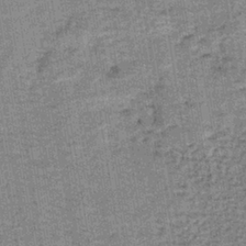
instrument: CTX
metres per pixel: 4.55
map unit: lHb
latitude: -39.3888
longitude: 60.2928
